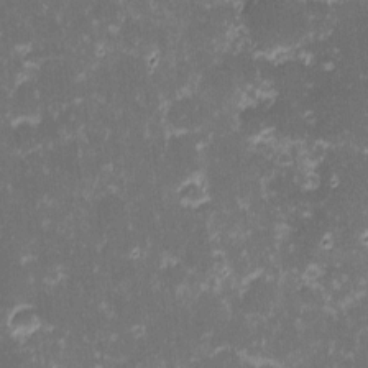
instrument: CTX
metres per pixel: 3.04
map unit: eHh
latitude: -1.5022
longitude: -86.5168
